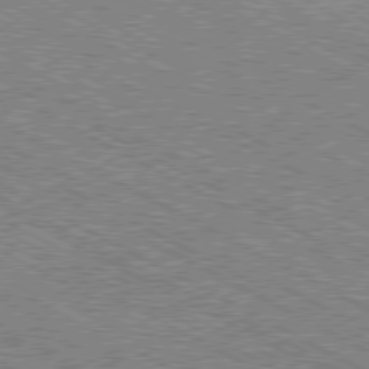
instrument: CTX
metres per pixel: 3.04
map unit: Hpe
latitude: -80.8030
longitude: 21.1242
